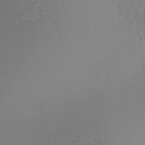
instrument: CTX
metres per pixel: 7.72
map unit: HNhu
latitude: 8.6680
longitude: 15.3699
